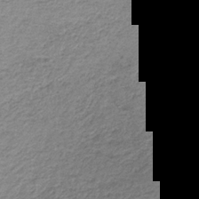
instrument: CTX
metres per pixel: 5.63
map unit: HNb
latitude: -33.6155
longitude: 61.6344
